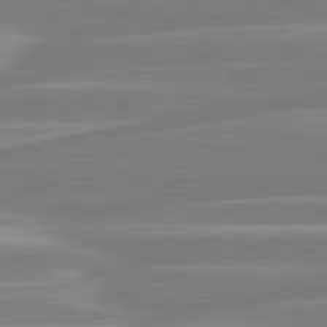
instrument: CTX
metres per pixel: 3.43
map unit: lApd
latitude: 80.9136
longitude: -134.1577
